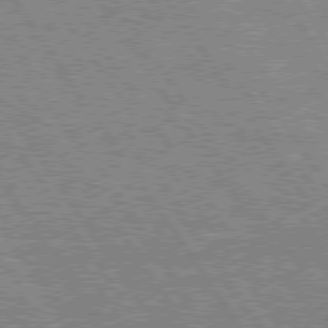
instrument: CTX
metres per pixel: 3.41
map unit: Hpe
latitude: 75.5749
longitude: -155.3293
